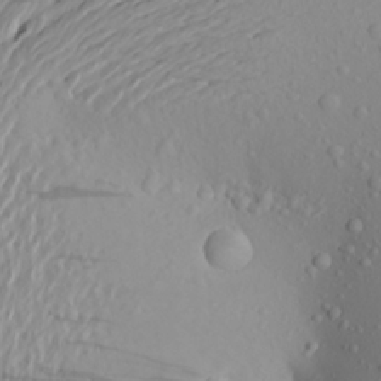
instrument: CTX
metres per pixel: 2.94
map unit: Aa
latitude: 23.1592
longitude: -146.8758
